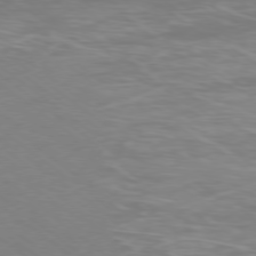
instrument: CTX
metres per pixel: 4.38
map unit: Ap
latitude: -78.3495
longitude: -75.8394
